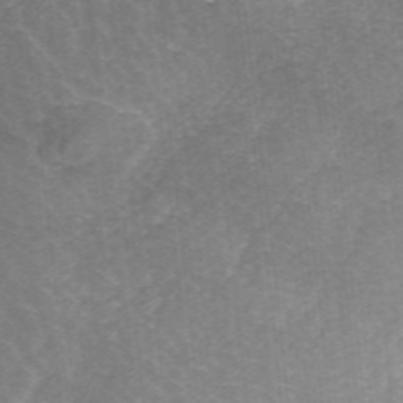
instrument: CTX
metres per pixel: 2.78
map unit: ANa
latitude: 44.8380
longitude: 25.6911
